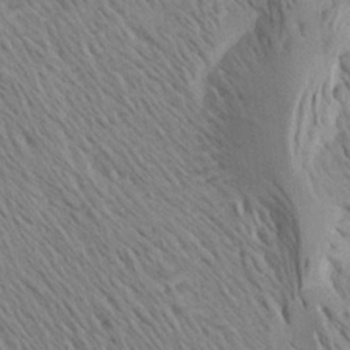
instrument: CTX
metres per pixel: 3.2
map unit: Aa
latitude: 25.9528
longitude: -143.8206
